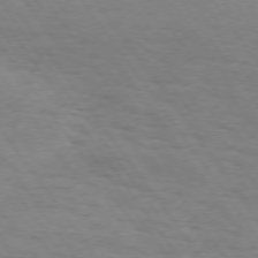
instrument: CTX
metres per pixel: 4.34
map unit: Hpe
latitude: 73.4805
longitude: -133.2537
